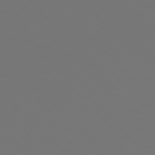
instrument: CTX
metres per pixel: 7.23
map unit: Hpe
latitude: 78.0822
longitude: -166.1955
